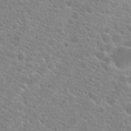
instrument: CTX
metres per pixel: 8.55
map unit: Hto
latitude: 21.6316
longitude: -39.0836
